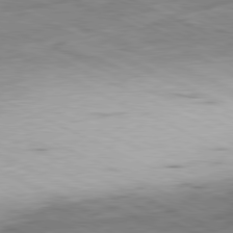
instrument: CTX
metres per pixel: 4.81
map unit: Ap
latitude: -81.1053
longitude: -83.9717
